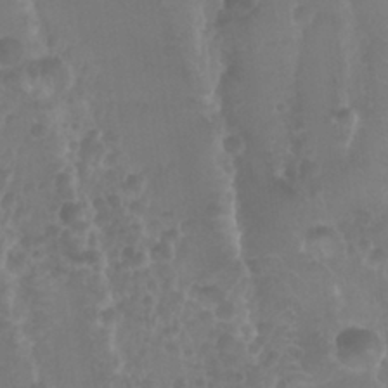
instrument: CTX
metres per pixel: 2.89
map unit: Nhu
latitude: 28.9325
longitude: -55.9339
